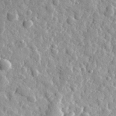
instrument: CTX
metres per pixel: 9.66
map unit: eHh
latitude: 34.4979
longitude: -80.2145
